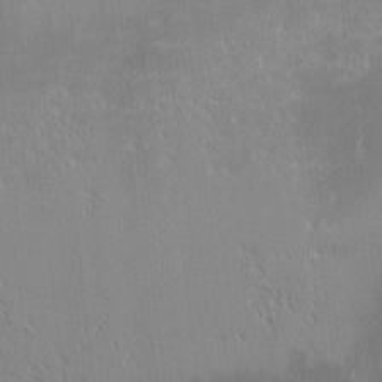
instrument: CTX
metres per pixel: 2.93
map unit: eHh
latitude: -2.2361
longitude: -84.7435
